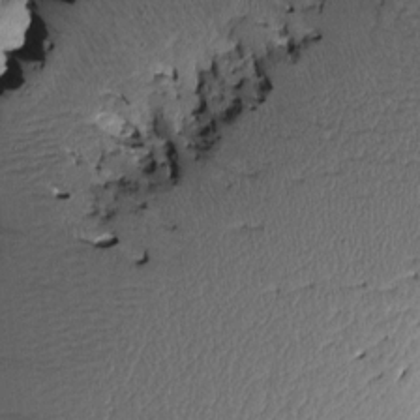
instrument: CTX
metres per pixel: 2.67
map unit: Htu
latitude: -2.0283
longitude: -178.8002
